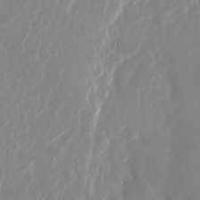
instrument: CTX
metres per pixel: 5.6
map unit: Nhu
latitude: -23.2754
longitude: -72.7247
